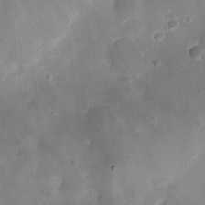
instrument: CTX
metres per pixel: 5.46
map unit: Ht
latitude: -3.3509
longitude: -19.4804
